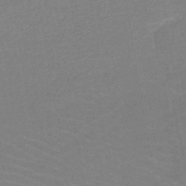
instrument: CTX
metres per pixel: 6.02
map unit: HNb
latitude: -49.7478
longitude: -48.5546
